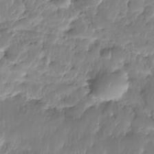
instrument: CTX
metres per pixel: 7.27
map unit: Nhe
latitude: -36.3495
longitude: -179.3860
